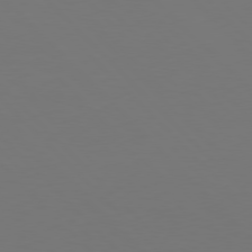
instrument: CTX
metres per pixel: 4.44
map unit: Hpe
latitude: 77.3292
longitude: -167.4048
